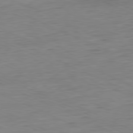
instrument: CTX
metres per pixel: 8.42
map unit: Ap
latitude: -80.9731
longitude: -81.7639
